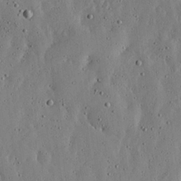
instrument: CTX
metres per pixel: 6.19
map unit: lHvf
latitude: 19.3103
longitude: -114.6679
